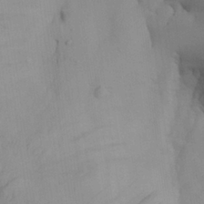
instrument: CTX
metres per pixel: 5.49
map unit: Aa
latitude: 27.1025
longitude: -132.0822
